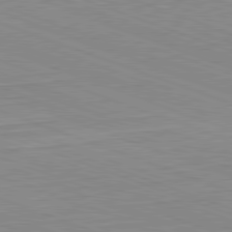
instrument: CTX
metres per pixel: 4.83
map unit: Hpe
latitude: -82.3495
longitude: 13.4643
